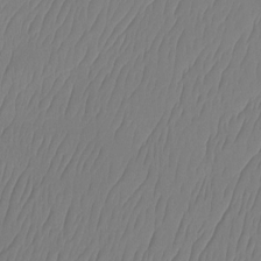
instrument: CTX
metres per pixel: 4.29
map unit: Ht
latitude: -14.9542
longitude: -48.7246
